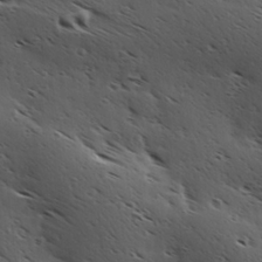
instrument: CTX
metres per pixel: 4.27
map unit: Hve
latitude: 23.8961
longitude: -96.7435
